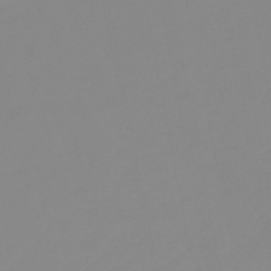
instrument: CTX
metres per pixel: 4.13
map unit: eHb
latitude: -48.4629
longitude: 84.6707
